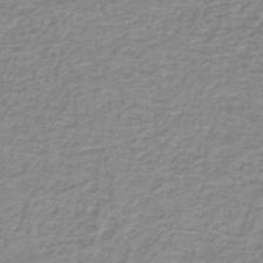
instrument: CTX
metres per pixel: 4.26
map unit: lHb
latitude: -44.1795
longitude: 56.5007
